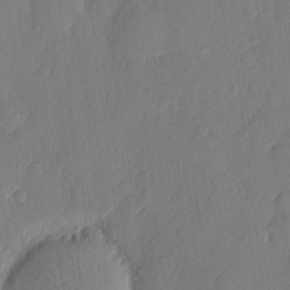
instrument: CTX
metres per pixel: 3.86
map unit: eHh
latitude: 5.7261
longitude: -74.9514
